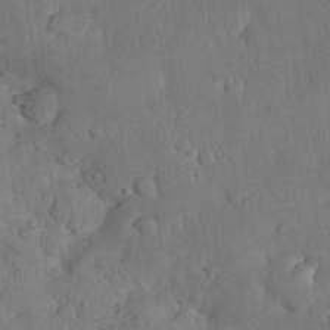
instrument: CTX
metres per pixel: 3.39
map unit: Nhu
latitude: 28.1767
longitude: -67.7071
